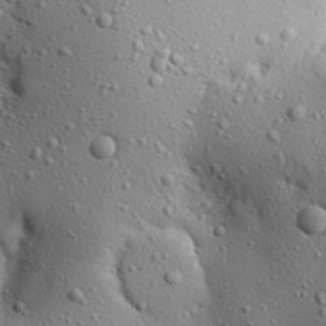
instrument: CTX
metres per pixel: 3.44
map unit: Aa
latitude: 22.6112
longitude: -143.6694
